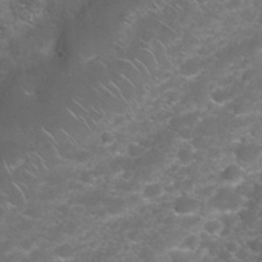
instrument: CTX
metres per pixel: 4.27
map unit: Nhu
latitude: 27.7072
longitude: -61.0269
